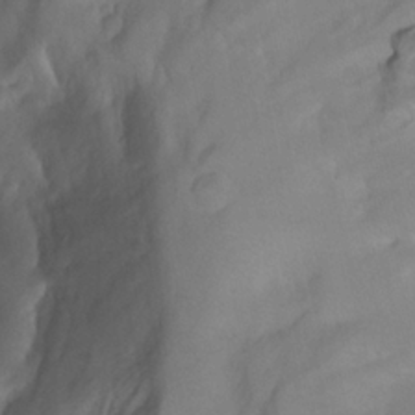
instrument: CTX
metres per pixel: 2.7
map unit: Aa
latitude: -3.8422
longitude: -71.4426
